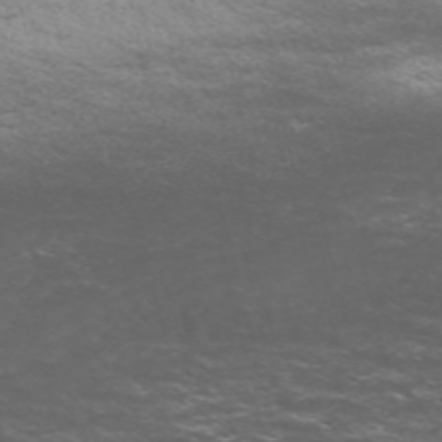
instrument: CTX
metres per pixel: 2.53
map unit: Nve
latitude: -59.0108
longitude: 57.1809
